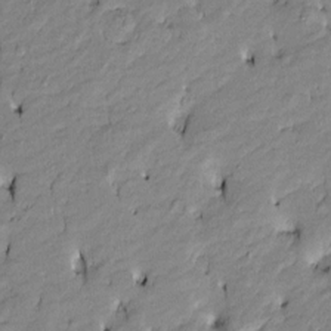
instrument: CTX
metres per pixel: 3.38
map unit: Htu
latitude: -9.4643
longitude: 176.9542
